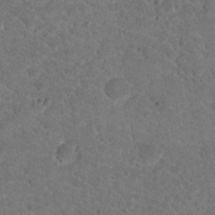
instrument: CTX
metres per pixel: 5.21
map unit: Nhu
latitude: 17.8017
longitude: -34.1766
